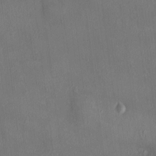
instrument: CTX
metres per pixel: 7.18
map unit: HNhu
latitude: 5.8205
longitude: 7.1998
